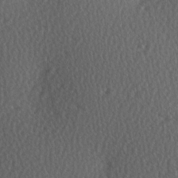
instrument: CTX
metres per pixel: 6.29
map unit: Hve
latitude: 2.4790
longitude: -121.1781
